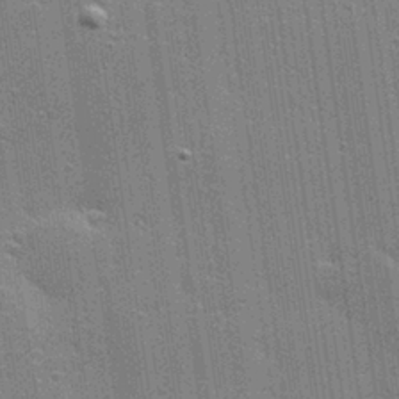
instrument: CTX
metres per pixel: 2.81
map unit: Hve
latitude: 28.5734
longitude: -93.1214
